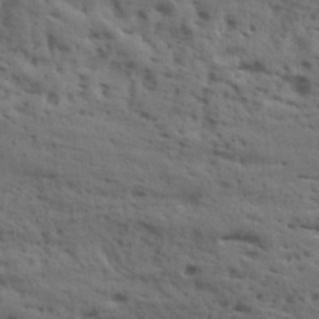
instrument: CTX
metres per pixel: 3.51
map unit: lAa
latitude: 19.3292
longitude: -138.6113
